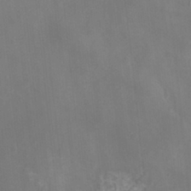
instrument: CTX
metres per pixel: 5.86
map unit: eHh
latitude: -6.8030
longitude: -77.5938
